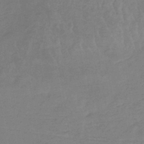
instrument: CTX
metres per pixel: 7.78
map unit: lHb
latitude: -40.3873
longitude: 66.9164
